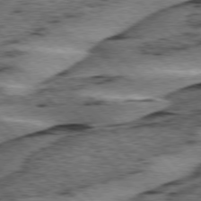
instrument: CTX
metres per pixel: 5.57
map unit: lApd
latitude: 76.2144
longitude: -78.0444
